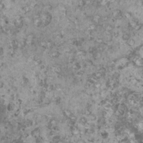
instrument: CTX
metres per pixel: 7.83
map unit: HNhu
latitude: 1.3670
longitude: 0.6708
